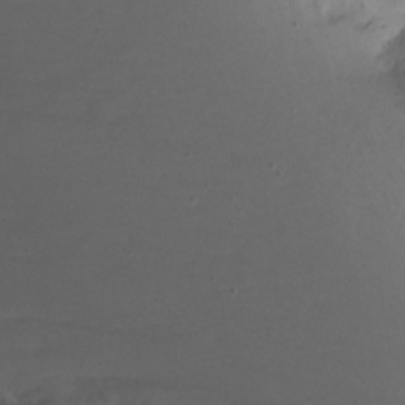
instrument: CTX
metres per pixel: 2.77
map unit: Nhu
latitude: -5.8989
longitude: -47.8584
